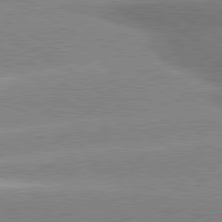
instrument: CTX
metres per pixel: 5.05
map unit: lApd
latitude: 80.4601
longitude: -154.7813
